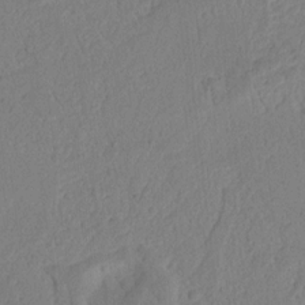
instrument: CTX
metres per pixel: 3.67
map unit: Ht
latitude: 14.0444
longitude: -74.8947
